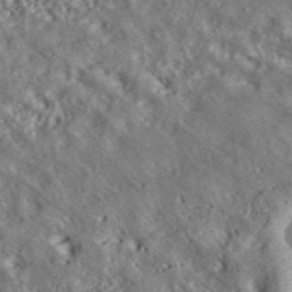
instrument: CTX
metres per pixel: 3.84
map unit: ANa
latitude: 39.4426
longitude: 30.3117
